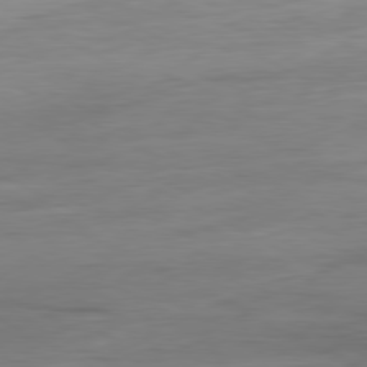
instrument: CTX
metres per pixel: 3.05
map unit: Ap
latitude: -80.9731
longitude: -95.8961
